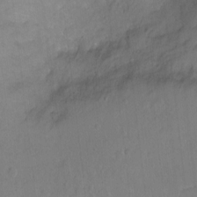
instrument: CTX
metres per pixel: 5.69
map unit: Ht
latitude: -5.5021
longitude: -36.4223
